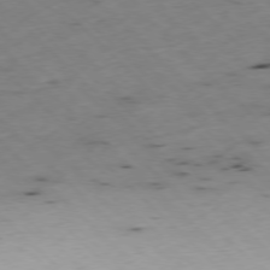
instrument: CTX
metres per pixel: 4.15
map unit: Ap
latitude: -77.6344
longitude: -61.1781
